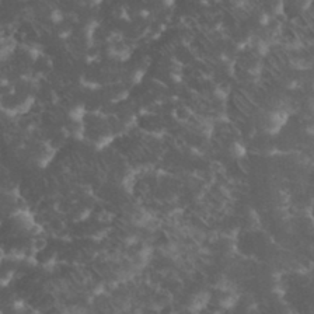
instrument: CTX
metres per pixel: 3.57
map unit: eHh
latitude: 33.9906
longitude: -65.1214
